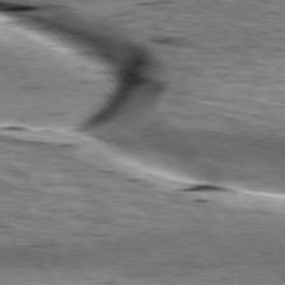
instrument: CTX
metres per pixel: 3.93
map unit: lApd
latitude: 76.7246
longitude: -61.0647
